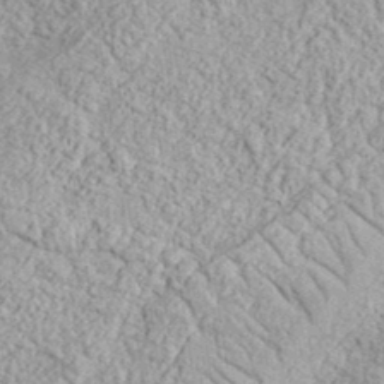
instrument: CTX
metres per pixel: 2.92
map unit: eHh
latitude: 37.6694
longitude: -80.9892
